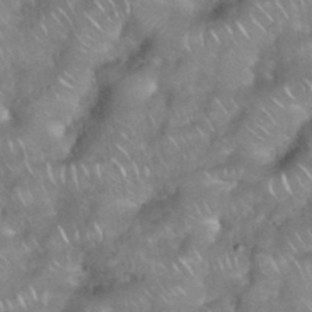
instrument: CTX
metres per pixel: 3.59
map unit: eHh
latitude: 38.8758
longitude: -58.4601
